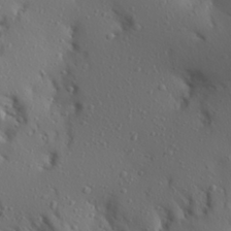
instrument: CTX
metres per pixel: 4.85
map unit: Aa
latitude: 27.6883
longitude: -146.1767
